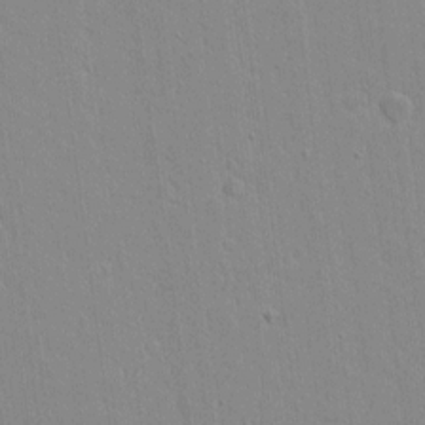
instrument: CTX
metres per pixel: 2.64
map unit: lAvf
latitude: 16.4034
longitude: -128.5168
